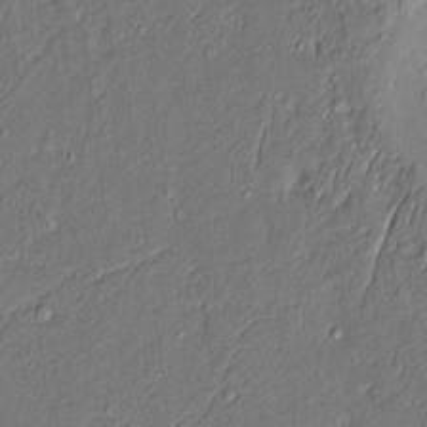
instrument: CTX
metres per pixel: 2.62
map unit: Aa
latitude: 9.0459
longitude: -132.2334
